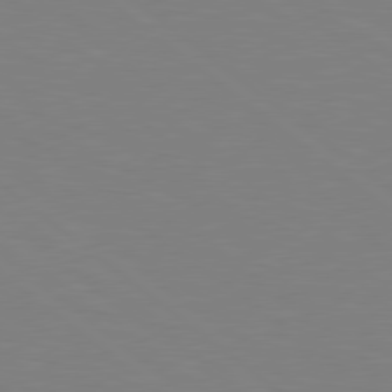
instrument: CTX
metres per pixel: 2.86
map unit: Hpe
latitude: 78.7813
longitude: -148.2711
